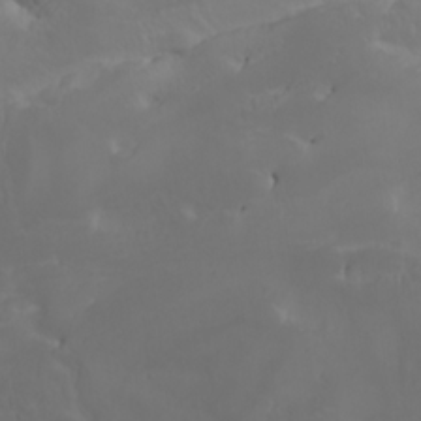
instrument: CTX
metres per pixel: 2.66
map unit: HNhu
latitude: 6.3656
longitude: 14.3684
